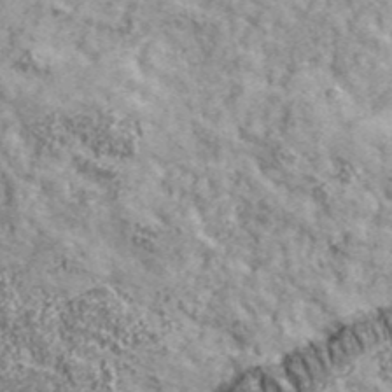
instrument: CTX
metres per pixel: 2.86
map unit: eHh
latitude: 43.7072
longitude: -90.6113
